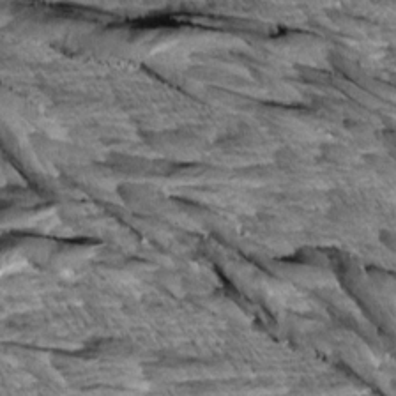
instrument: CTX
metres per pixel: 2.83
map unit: Aa
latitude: 8.0255
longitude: -132.9325
